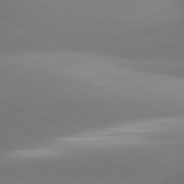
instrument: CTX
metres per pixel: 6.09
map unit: lApd
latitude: 81.5749
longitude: 142.1794
